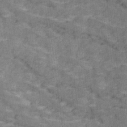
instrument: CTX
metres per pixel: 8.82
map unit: Ave
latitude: 18.8002
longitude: -135.3481
